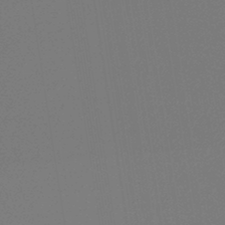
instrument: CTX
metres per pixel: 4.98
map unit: HNb
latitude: -45.5588
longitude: 56.6896
